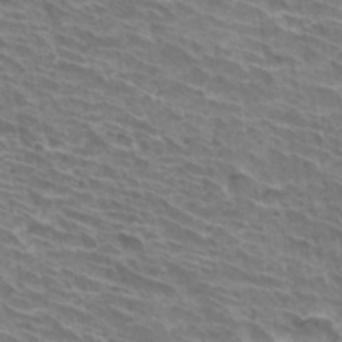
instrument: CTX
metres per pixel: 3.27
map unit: Hto
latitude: 32.8758
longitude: -42.0822
